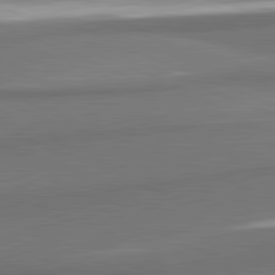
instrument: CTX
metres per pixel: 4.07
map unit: lApd
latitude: 81.8205
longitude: 173.8989
